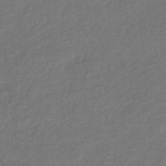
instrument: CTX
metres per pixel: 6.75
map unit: lHb
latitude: -37.7099
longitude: 70.9920
